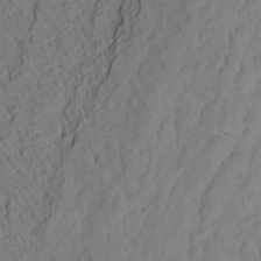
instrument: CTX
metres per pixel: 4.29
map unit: Aa
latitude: 20.0822
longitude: -141.2348
